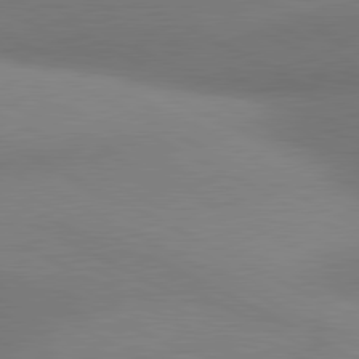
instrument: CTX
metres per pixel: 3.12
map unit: lApd
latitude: 80.7435
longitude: 129.0487
